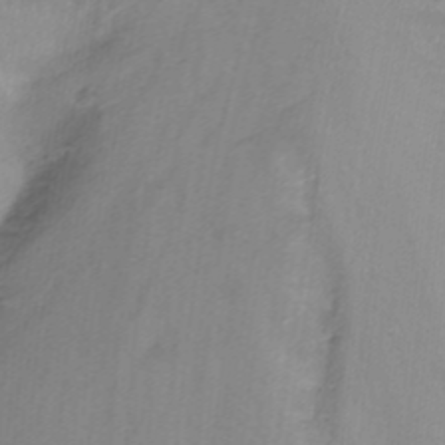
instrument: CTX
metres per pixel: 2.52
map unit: Nhu
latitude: -8.6707
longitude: -49.1403
